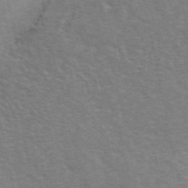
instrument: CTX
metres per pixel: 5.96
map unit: ANa
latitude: 49.5182
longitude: -72.6113
